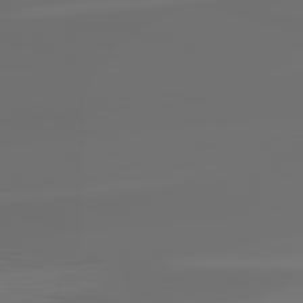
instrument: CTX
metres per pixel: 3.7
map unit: lApd
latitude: 82.2711
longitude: -155.5182
